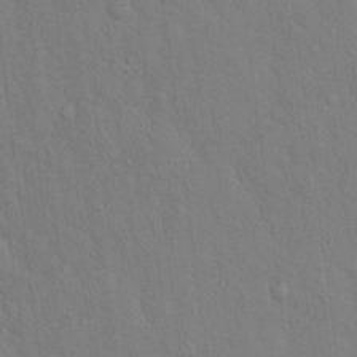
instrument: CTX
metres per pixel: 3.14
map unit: Hto
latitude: 16.1956
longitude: -57.8394
